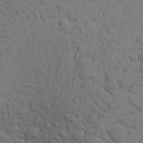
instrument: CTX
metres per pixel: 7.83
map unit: Aa
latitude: 22.9703
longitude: -148.5357
